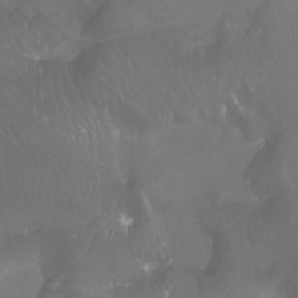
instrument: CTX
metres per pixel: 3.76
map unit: Ht
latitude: -7.2187
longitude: -31.9528
